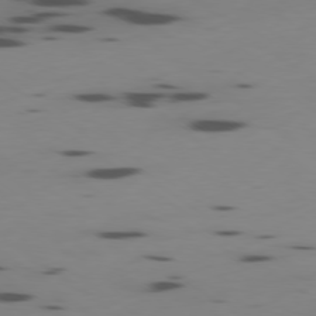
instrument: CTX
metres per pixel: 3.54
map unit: Ap
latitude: -79.2376
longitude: -62.5735
